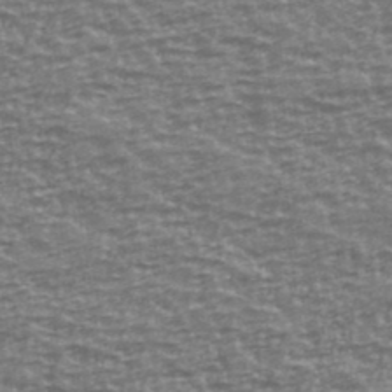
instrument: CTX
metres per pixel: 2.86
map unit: Ave
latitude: 40.6679
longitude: -113.8772
